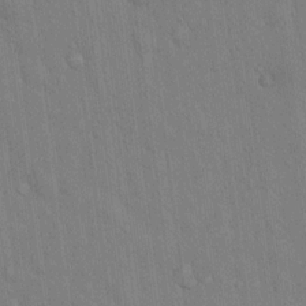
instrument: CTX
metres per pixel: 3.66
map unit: Hto
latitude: 16.2900
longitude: -58.0255
